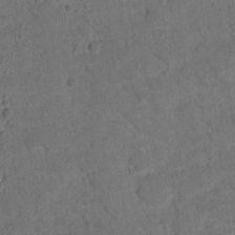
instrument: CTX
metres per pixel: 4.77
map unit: lHvf
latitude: 13.9339
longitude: 178.6140
